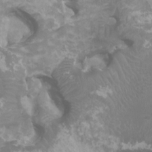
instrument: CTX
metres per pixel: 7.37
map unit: HNhu
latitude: 3.6694
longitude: -1.9339
